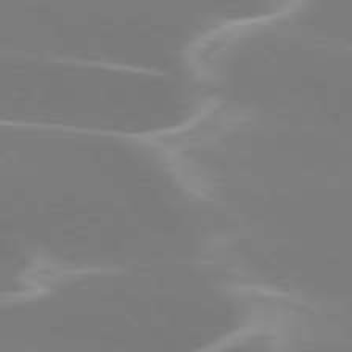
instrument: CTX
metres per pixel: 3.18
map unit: lApd
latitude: 75.8017
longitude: -62.6491
